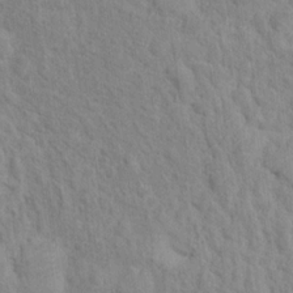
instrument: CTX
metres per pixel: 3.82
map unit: Hto
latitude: 13.5371
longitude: -37.9339
